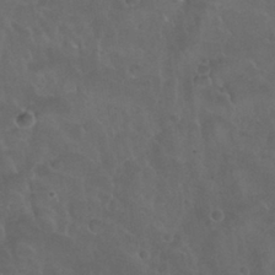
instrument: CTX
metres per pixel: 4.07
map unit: Nhu
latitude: 30.0633
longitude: -51.3859
